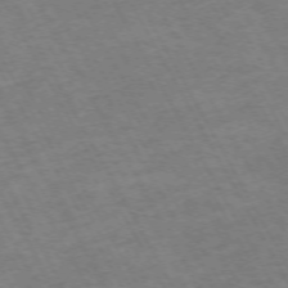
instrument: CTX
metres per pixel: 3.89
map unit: Hpe
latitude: -71.8611
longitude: 8.7463
